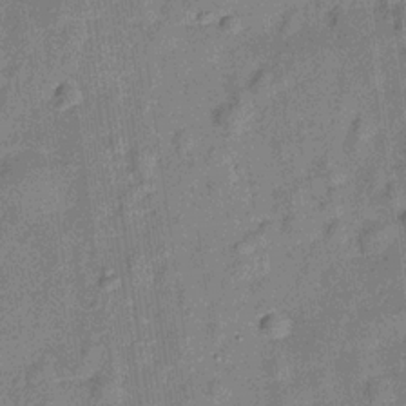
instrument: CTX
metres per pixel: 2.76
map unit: Hve
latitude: -29.0109
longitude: 94.0283
